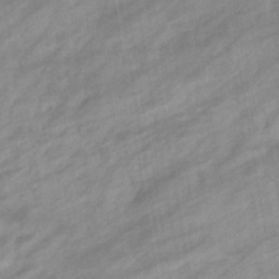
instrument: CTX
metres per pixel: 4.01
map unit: eHb
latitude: -38.9542
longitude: 81.9178
